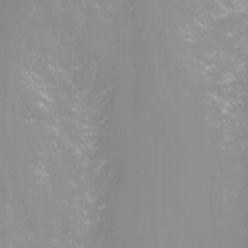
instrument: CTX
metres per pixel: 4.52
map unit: Nhu
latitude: -1.4644
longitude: -77.7638
